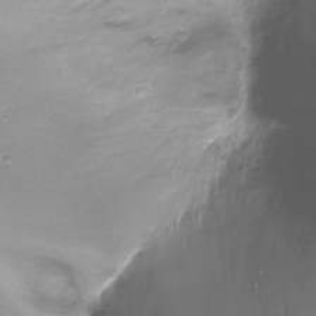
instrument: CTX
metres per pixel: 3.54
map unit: Ht
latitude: -16.6519
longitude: -44.4790
